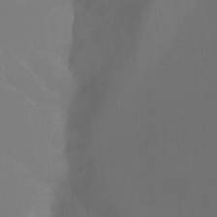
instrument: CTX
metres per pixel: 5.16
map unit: Htu
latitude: -7.6910
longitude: -48.9325
